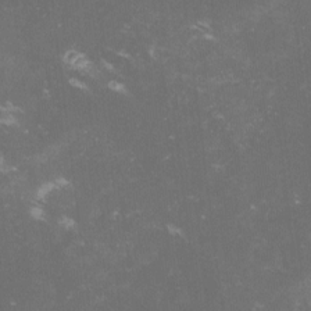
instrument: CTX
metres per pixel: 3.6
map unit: lHvf
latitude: -13.4832
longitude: -99.0458
